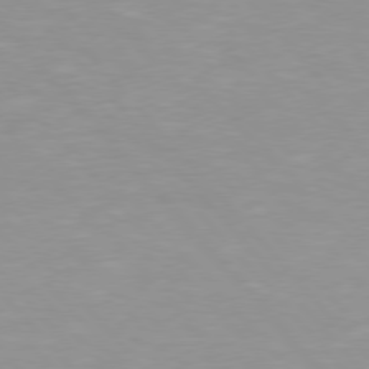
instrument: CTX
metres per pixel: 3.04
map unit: Hpe
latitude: 76.2522
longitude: -155.2348
